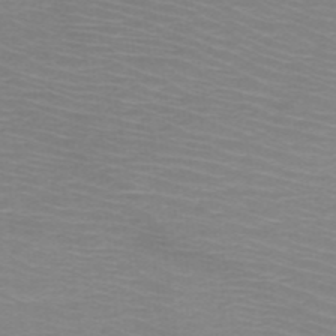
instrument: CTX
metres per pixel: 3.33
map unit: HNb
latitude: -48.3496
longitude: -45.6505
